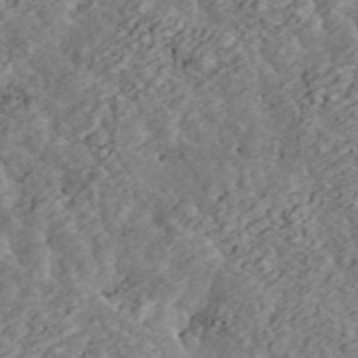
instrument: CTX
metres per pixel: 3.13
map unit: ANa
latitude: 45.9717
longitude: 28.2362
